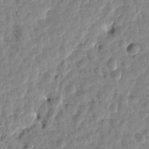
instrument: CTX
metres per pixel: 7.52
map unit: Htu
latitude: 1.8583
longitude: -179.5749
